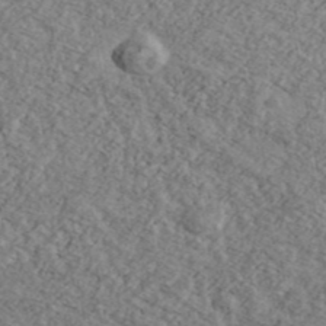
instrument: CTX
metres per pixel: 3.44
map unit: Ave
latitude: 43.5749
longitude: -110.2901
